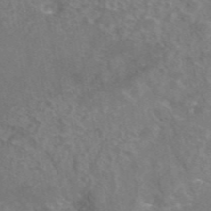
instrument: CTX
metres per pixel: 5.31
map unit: eAb
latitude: 45.9528
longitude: 120.2928
